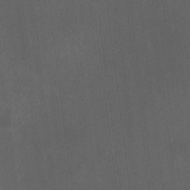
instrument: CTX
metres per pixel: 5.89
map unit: HNhu
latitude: 8.6869
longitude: 13.4643
